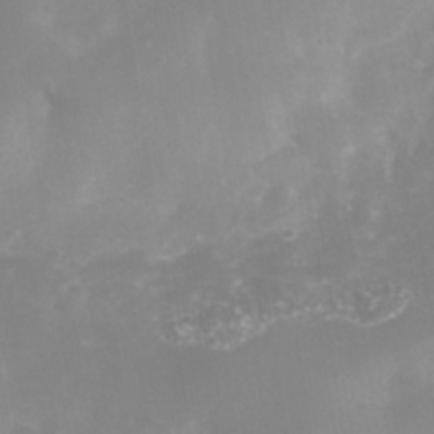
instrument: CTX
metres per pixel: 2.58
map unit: Nhe
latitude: -37.6721
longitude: -112.7057
